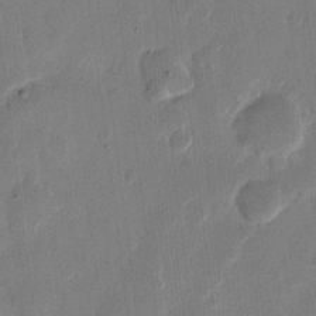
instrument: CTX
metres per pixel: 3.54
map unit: eHh
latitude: 12.1767
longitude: -68.8947
